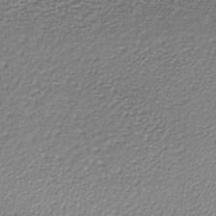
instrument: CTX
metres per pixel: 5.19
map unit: lHb
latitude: -36.2928
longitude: 59.8044
